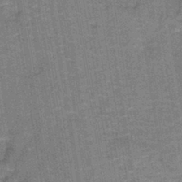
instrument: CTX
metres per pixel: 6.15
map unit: lHb
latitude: -40.6707
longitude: 56.6707
